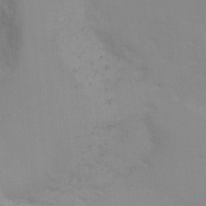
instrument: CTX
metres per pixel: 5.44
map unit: Ave
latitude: 0.8191
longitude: -112.5924
